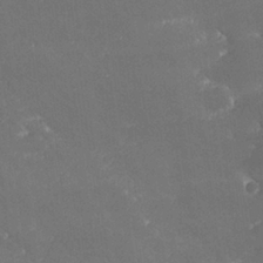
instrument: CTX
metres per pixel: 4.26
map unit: lHvf
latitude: 25.3292
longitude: 140.9731
